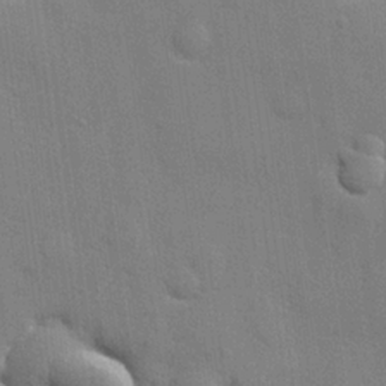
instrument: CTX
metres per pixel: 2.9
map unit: lHvf
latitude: 23.6127
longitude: 142.5951
